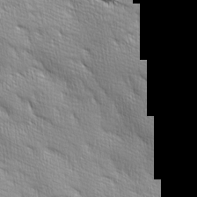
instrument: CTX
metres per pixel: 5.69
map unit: Ave
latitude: 2.1389
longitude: -113.9339
